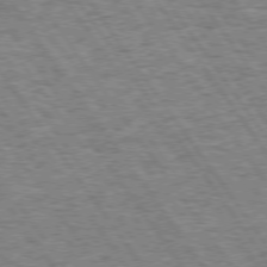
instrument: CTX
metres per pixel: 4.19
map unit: Hpe
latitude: 74.0444
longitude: -139.2159
